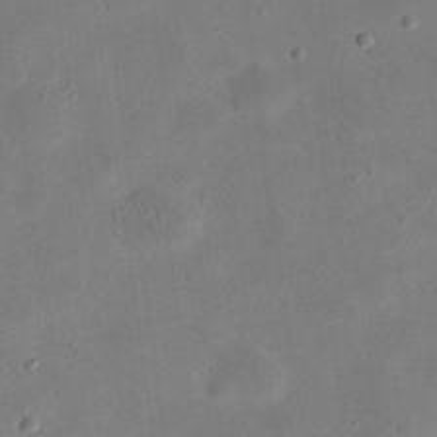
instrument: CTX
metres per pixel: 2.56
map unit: eHh
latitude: 24.5356
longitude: -67.9906
